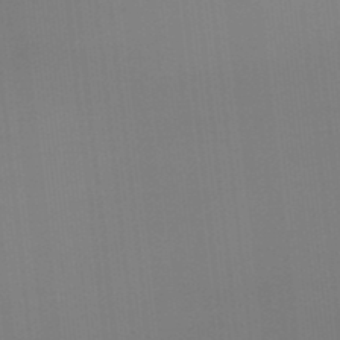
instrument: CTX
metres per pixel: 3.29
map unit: eHb
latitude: -34.9731
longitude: 79.9556
